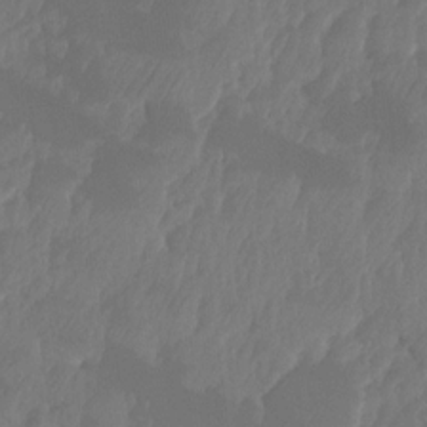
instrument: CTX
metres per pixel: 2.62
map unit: HNhu
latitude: -24.2550
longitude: 49.9745
